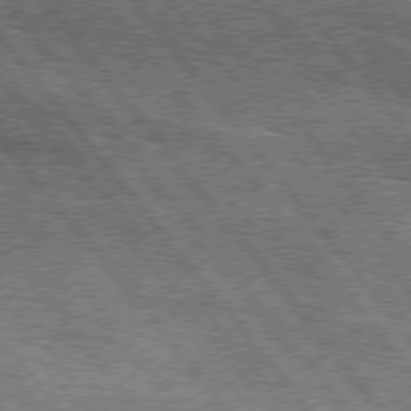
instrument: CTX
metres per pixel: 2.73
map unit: Hpe
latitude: 75.4804
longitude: -156.6868
